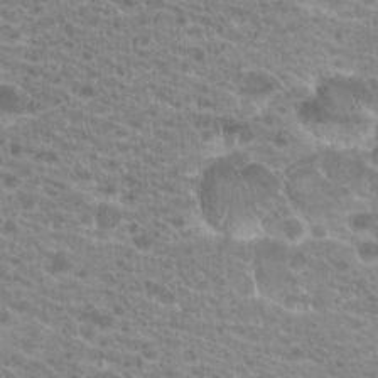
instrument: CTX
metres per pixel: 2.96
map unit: Hto
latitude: 20.7247
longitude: -39.2348
